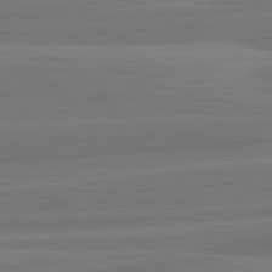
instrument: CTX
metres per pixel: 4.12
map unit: lApd
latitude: 82.2711
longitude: -175.0081
